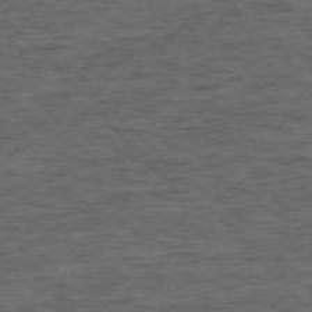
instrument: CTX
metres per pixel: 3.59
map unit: Ap
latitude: -76.3684
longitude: -91.6316
